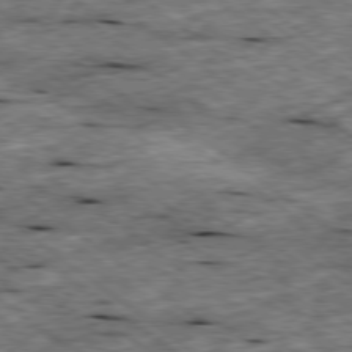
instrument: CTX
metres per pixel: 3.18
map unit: Ap
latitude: -79.3698
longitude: -88.5924
